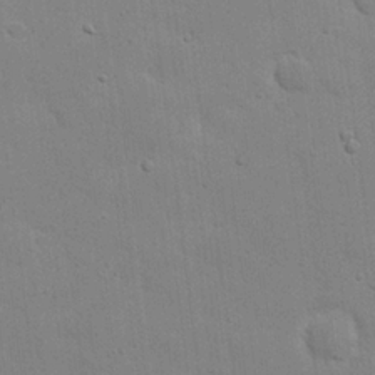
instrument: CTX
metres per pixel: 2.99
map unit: eHh
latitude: 21.3482
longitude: -62.4790
